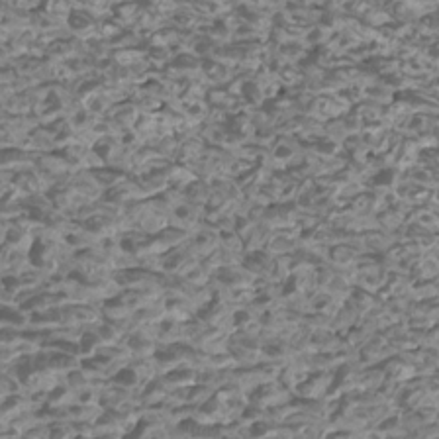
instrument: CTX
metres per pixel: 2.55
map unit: Htu
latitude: 2.7624
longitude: -20.9325
